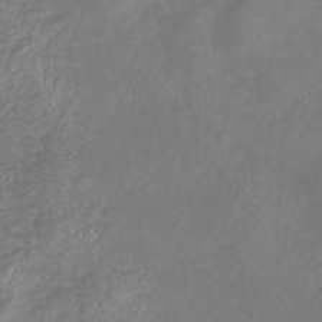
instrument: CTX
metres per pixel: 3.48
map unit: eHb
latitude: -38.8219
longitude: 76.4629
